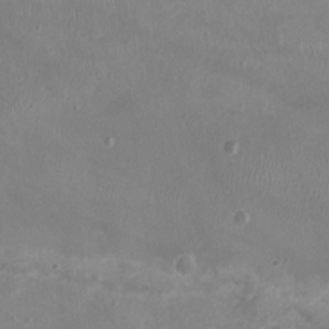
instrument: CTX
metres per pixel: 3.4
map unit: Ht
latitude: -2.2361
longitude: -20.1011
